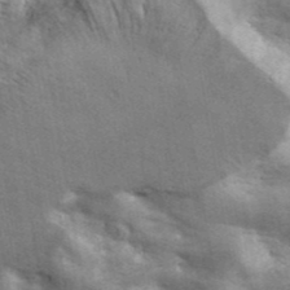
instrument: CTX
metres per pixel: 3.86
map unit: ANa
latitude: 41.7071
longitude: 16.1417
